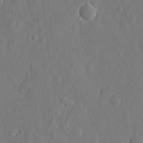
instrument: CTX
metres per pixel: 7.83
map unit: eHh
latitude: 10.4412
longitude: -70.9891
